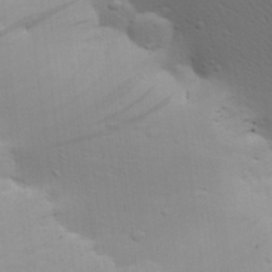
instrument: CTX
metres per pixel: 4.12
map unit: Aa
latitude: 27.4993
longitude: -136.8569
